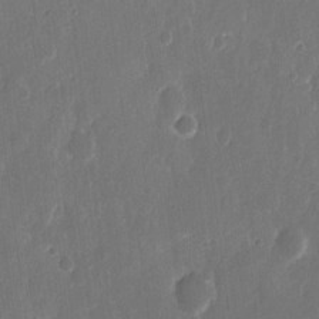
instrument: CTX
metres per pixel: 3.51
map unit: eHh
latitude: 12.0633
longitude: -72.6680
